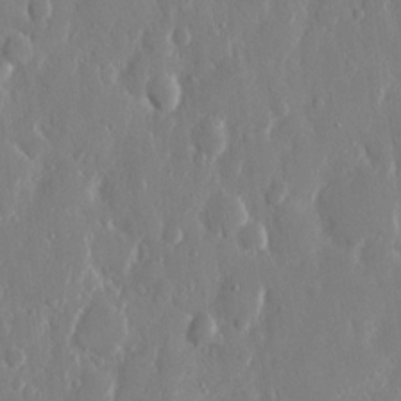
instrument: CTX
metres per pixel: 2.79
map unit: eHh
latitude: 12.5924
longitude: -71.3104
